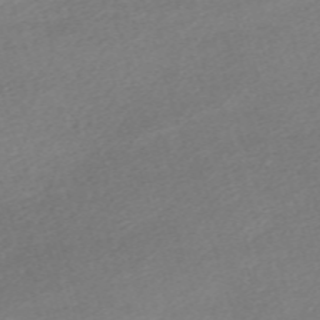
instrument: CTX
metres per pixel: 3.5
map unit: eHh
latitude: -61.5777
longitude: 53.7288
